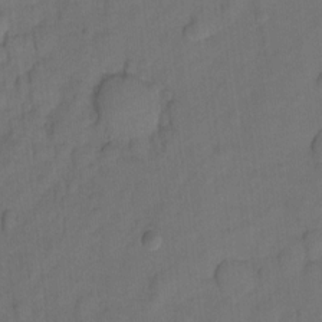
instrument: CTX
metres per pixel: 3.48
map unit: Hto
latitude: 5.1592
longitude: -32.6490
